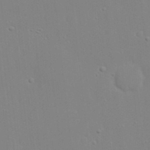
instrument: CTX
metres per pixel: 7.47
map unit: eHh
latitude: 20.1200
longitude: -72.8380
